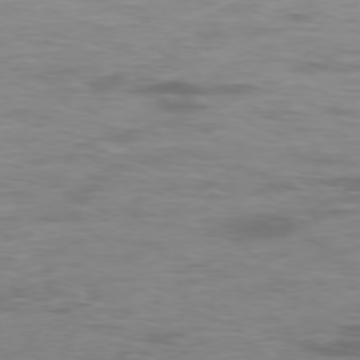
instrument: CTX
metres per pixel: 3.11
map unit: Hpe
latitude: -75.8612
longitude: -11.5182
